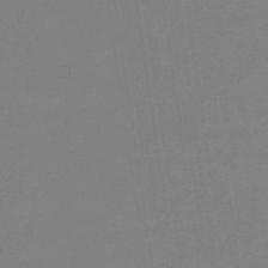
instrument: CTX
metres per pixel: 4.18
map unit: eHb
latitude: -44.8786
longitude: 86.1795
